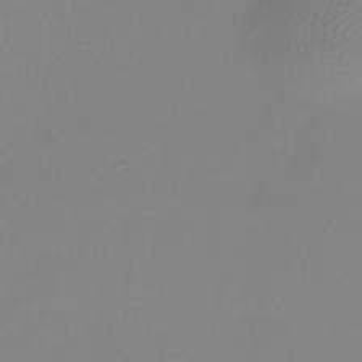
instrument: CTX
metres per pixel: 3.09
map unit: Htu
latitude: -13.3132
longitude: -47.0648
